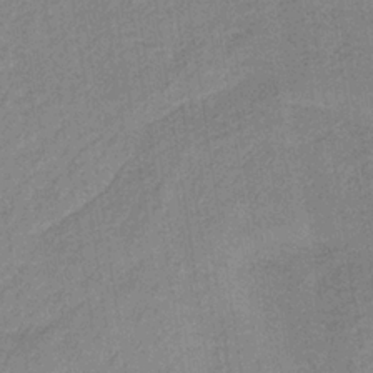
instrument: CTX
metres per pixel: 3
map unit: HNb
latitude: -33.9556
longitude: 62.7652
